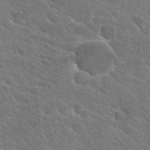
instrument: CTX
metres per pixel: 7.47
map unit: Hto
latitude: 25.6693
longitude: -36.9325
